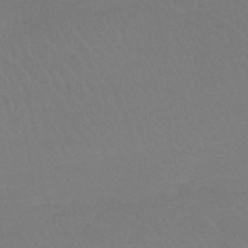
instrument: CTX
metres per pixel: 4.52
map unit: lHb
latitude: -45.1053
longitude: 68.3117
